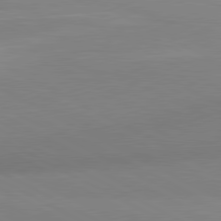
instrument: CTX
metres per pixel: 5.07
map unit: lApd
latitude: 80.7246
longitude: 127.1620
